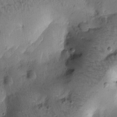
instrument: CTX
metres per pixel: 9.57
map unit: Htu
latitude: -0.7275
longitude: 170.6141
